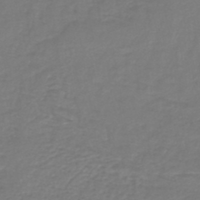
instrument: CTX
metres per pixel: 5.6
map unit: lHb
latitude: -43.9556
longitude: 69.6155
